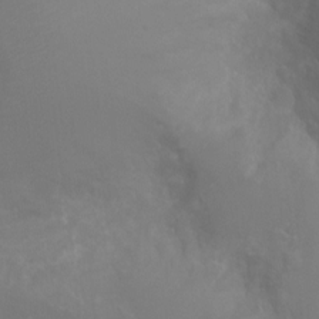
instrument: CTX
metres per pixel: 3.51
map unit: Ht
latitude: -4.9919
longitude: -24.8380
